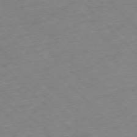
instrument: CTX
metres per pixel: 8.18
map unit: Hpe
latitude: -77.2565
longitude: -17.0836
